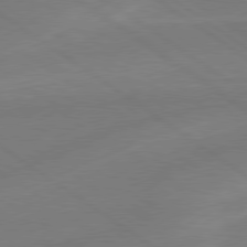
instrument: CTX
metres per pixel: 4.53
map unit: lApd
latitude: 78.9325
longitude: -142.8569
